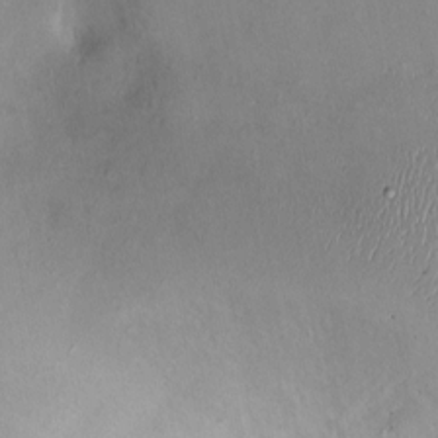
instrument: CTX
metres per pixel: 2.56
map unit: Ht
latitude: -1.6155
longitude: -14.6680
